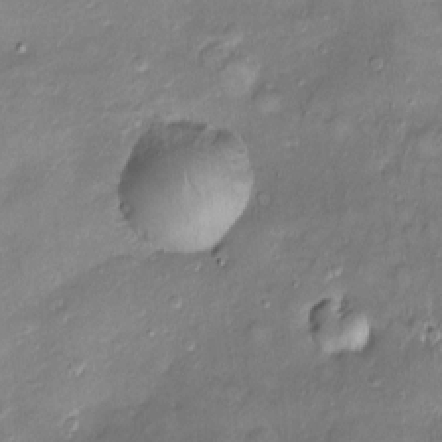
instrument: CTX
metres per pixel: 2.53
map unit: Htu
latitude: -5.4832
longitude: 157.6155
